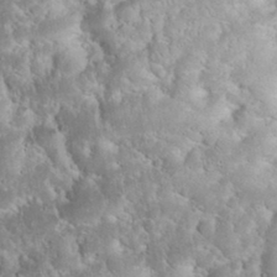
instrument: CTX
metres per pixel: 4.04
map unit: eHh
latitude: 34.1955
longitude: -64.7246
